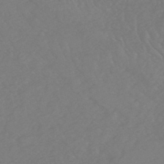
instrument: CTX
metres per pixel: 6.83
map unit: HNhu
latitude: -48.9353
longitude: 101.1998
